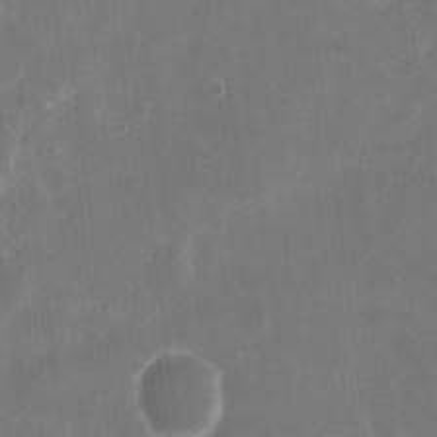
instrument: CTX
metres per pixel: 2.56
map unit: eHh
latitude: 11.3671
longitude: -71.8016
